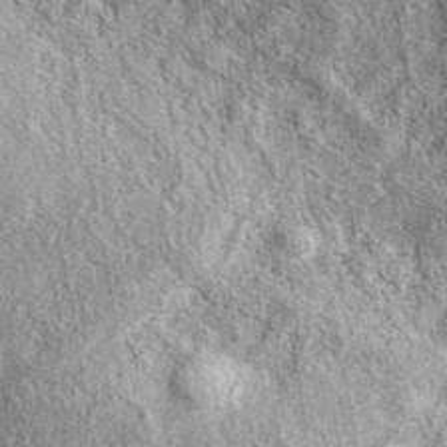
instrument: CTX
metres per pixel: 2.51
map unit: eAb
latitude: 39.3293
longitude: 108.1984
